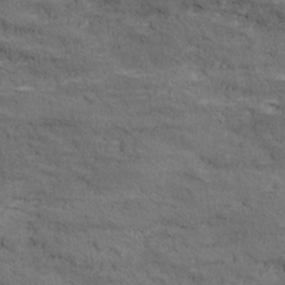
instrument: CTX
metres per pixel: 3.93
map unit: Ave
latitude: 18.4223
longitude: -135.9528
